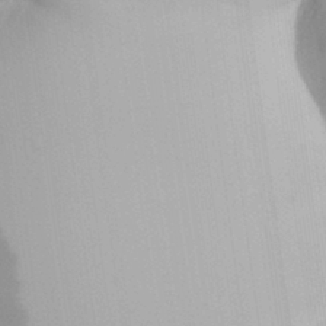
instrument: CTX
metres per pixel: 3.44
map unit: Aa
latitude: 31.2537
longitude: -140.8569
